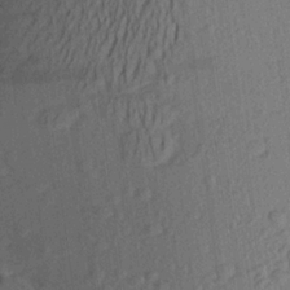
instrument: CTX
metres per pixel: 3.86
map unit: Aa
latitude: 23.3671
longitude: -146.7436
